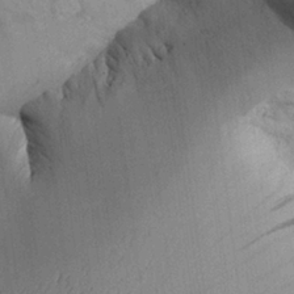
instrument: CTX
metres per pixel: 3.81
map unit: Aa
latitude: 26.2334
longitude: -134.1389
